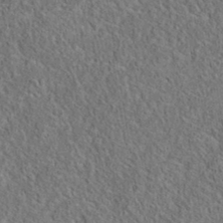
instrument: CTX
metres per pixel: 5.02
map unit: eAb
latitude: 36.0633
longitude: 113.1809
